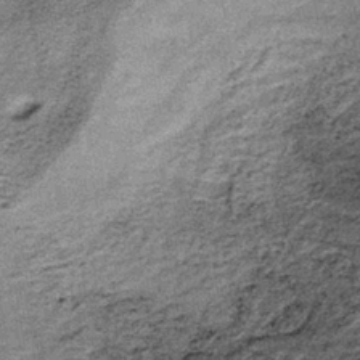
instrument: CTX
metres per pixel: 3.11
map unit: lHb
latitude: -38.0472
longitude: 66.9542
